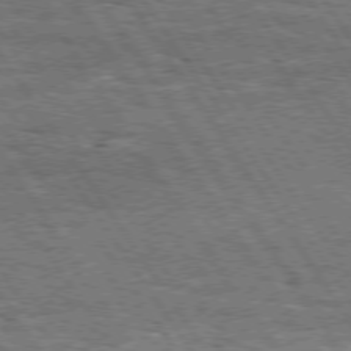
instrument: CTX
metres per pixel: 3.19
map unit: Hpe
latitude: 74.3089
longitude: -150.7246
